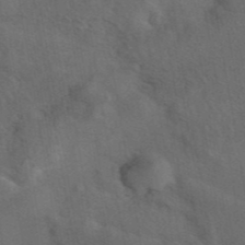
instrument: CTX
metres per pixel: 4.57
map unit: eAb
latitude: 42.1767
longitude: 108.4251
